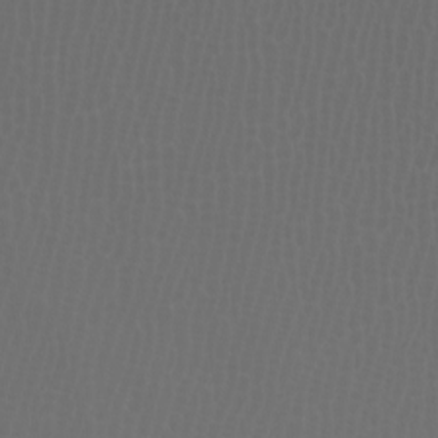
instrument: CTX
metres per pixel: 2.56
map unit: Htu
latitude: -5.3320
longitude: -74.6491
